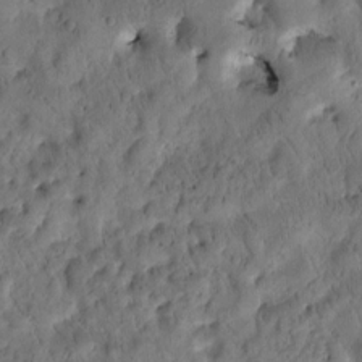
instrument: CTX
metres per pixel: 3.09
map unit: Htu
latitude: -1.6722
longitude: 170.1039
